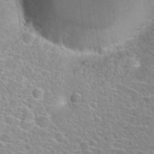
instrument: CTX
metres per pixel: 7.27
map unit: Hto
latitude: 24.1766
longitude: -44.8191
